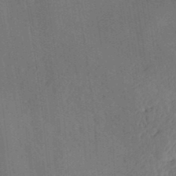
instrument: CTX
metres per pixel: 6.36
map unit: ANa
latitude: -38.1417
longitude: 98.3495
